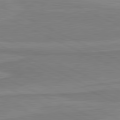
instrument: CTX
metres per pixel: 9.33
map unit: lApd
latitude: 81.2537
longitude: 170.1606
